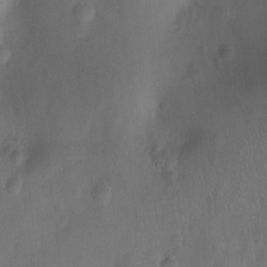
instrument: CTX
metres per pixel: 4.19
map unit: Ht
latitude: -10.5763
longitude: -22.4223
